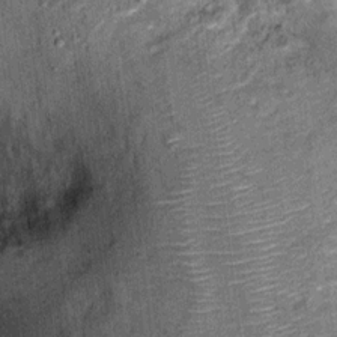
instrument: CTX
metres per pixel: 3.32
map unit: Ht
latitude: 8.9325
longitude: -37.3859
